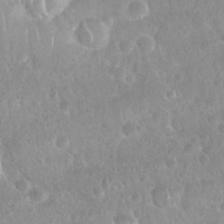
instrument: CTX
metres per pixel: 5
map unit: Nhu
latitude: 28.0822
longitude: -64.8758
